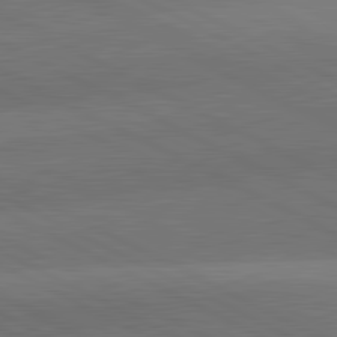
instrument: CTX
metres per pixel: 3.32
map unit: lApd
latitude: 81.9528
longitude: 134.1417
